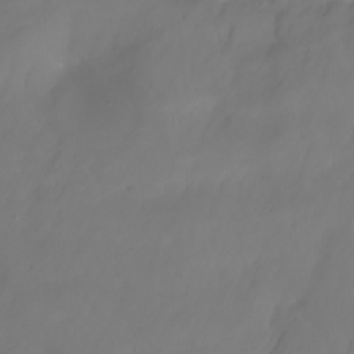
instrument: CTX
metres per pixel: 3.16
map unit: Nhu
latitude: -7.1242
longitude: -83.3670
